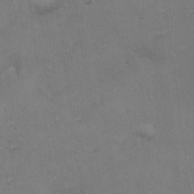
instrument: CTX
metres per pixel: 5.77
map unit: Hto
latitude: 18.6679
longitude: -60.1011
